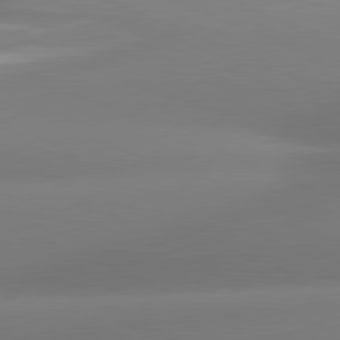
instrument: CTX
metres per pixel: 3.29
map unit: lApd
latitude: 81.2348
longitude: -162.1767
